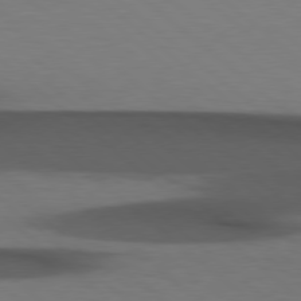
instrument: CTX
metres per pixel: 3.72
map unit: Hpe
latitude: 78.4034
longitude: -161.9339
